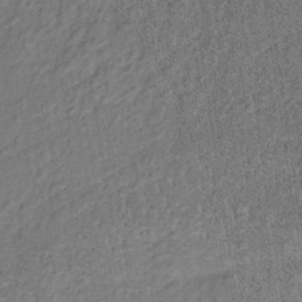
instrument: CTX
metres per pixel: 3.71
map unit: lHb
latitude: -35.5777
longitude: 63.6155
